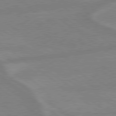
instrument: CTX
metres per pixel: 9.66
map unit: lApd
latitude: 79.2537
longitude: -164.2711
